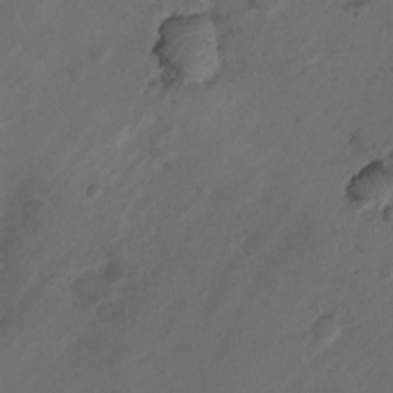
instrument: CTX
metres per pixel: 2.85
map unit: Nhu
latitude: 6.4601
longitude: -22.3845
